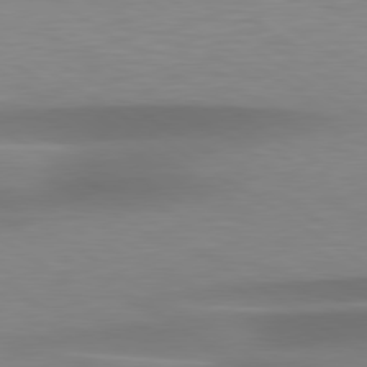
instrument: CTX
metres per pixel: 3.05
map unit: lApd
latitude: 79.5560
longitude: -92.9702
